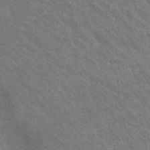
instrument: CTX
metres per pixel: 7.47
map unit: lHb
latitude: -40.9164
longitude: 66.5385
